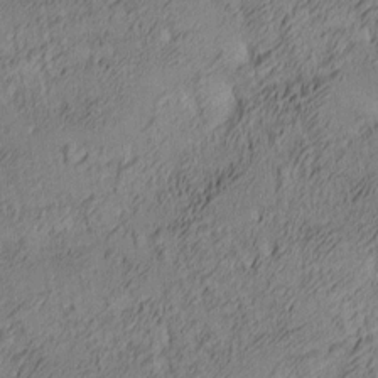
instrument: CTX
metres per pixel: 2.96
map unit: lAa
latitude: 4.4034
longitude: -115.5182
